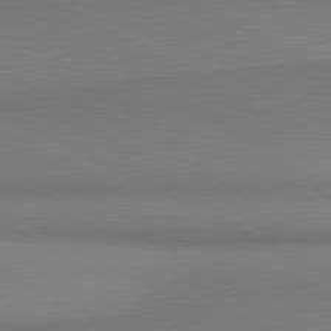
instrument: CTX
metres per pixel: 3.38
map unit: lApd
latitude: 81.0080
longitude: 163.2376
